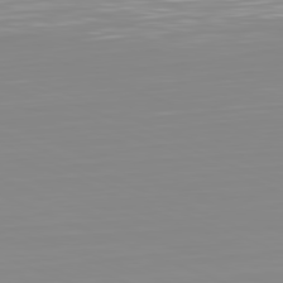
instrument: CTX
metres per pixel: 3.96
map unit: Hpe
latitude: -82.0472
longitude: 7.2376
